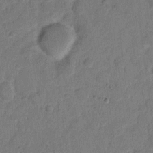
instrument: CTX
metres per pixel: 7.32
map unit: eHh
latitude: 9.0459
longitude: -65.2726
